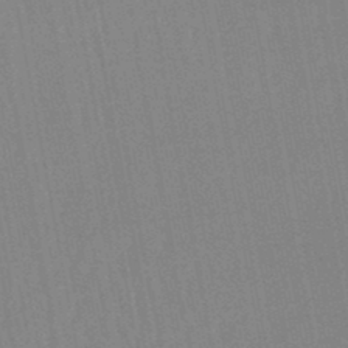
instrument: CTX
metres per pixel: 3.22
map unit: lHb
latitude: -46.0472
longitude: 78.7085
